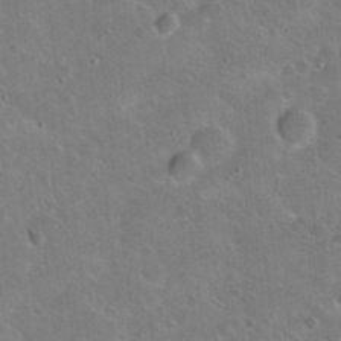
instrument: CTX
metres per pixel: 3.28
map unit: Hto
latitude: 19.9528
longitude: -49.9150
